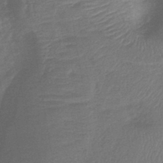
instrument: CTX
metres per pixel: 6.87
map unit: lHb
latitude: -42.3873
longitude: 80.8408
